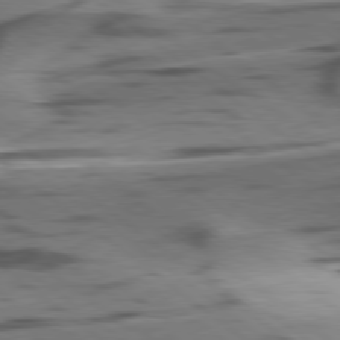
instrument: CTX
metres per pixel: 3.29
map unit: lApd
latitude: 78.8191
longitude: -50.7057
